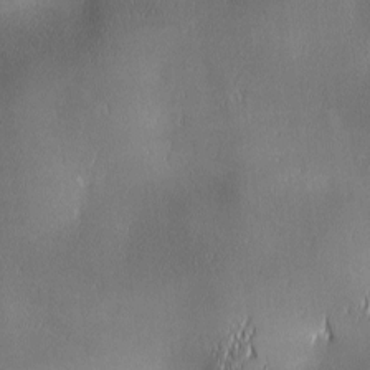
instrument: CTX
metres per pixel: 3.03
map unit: lAa
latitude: 1.9717
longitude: -117.0836
